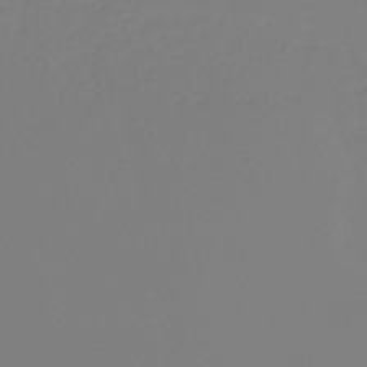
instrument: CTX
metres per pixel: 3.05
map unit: lHb
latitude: -44.8975
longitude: 55.5399
